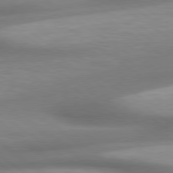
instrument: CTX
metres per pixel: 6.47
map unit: lApd
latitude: 79.2348
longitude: -134.7624
